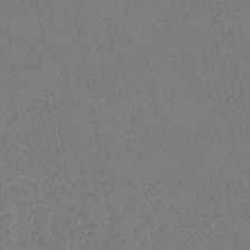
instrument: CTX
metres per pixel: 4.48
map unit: HNhu
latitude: -45.9556
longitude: 97.5777
